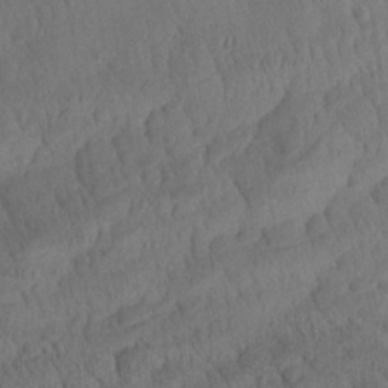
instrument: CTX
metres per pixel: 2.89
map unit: Aa
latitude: 26.3845
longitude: -141.5749
